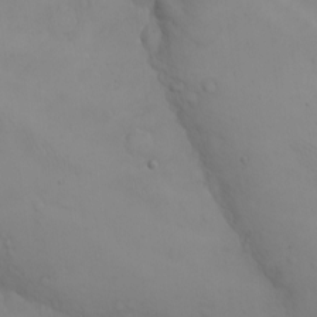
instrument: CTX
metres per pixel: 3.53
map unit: eHh
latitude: -9.5588
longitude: -67.5749
